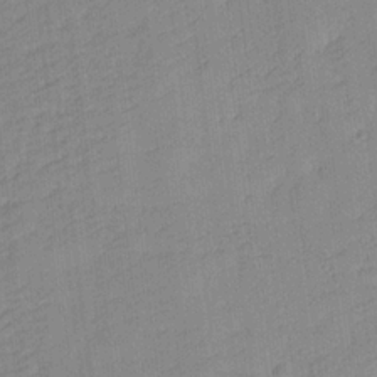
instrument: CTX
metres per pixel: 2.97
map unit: Aa
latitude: 17.7261
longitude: -142.6869
